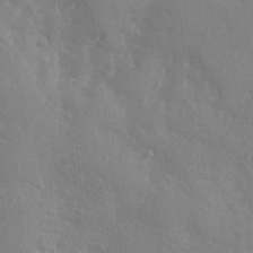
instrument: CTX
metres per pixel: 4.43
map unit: Ave
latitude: -8.8408
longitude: -117.6316
